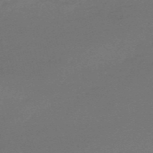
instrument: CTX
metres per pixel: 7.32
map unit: HNb
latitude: -55.2187
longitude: -41.0647
